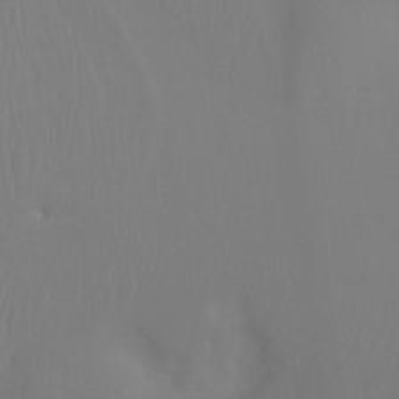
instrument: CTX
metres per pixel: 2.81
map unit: Ht
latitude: -9.2943
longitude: -45.8394
